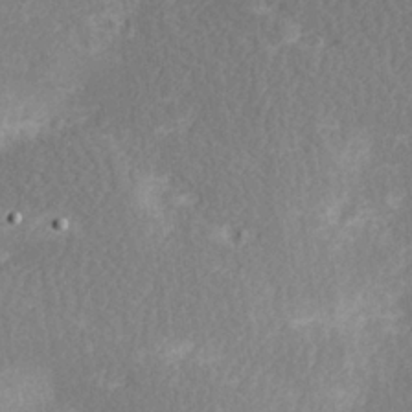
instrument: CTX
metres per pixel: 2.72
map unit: Hve
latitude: 25.9528
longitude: -94.1389
